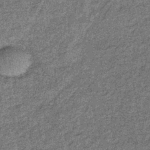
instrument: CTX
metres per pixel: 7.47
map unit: lHb
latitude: -38.8408
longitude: 65.9745
